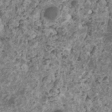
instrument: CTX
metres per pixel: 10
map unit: HNhu
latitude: 1.4993
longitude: 3.5399
